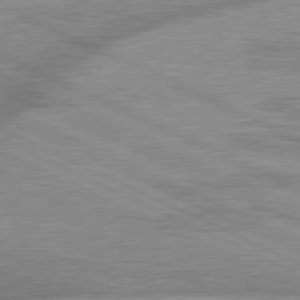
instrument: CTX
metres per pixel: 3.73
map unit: lApd
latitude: 81.6883
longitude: -167.1592
